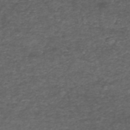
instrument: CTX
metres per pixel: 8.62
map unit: ANa
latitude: 41.8772
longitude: 27.0675
